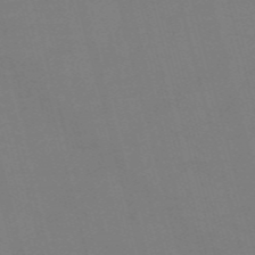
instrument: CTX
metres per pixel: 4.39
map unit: Nve
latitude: -58.5195
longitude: 61.8611
